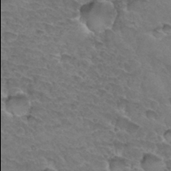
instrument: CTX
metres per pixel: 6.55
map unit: Hto
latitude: 33.4993
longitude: -45.9906
